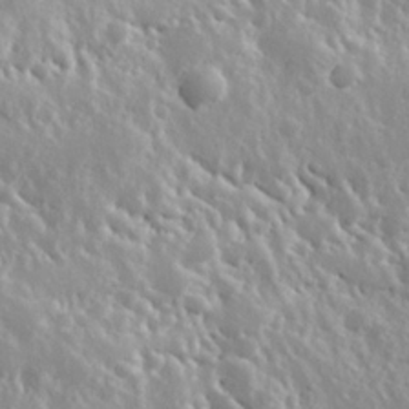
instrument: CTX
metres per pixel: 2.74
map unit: Hve
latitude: 24.5734
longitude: 145.9556
